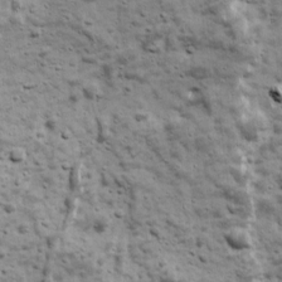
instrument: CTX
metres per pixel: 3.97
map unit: Ave
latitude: 16.8569
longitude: -133.8583
